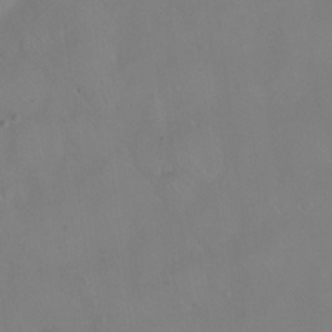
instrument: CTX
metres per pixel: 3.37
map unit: Hto
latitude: -14.0094
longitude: -43.1214
